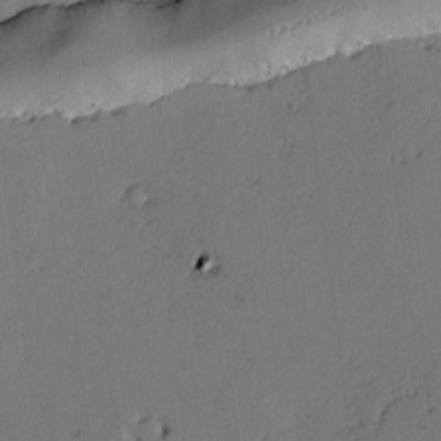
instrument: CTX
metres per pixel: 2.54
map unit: lAvf
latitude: -2.4628
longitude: -106.8569
